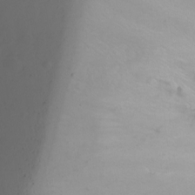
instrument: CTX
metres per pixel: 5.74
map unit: Ht
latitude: 1.6127
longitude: -36.3467
